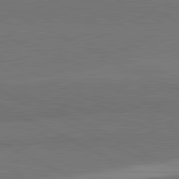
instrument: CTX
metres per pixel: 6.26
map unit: lApd
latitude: 82.1011
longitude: 159.2942
